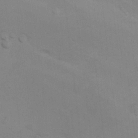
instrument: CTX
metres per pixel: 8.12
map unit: Hto
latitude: 11.6316
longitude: -35.7260
